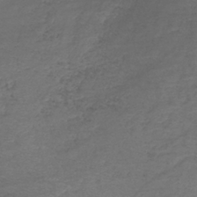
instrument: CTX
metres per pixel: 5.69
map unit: lHb
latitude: -39.4455
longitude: 73.4832
